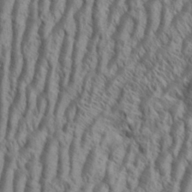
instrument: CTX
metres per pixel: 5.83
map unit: Aa
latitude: 34.2522
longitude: -138.1389
